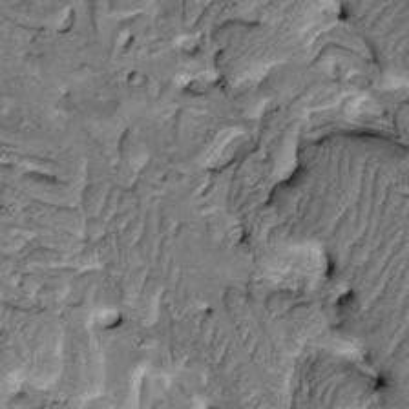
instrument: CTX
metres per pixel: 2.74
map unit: Htu
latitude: -2.7652
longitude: 150.1794
